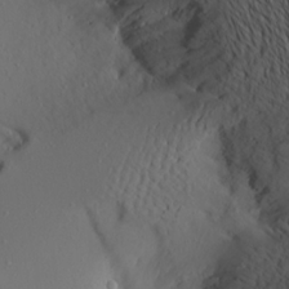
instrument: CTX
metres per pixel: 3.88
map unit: Aa
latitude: 21.2537
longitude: -146.5924
